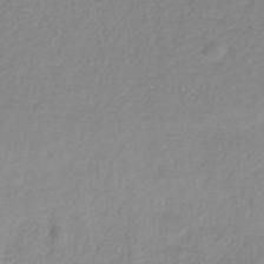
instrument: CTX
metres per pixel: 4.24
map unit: HNb
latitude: -34.2362
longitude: 55.8045
